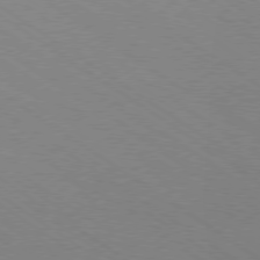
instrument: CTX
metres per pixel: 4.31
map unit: Ap
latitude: -79.8044
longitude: -66.5545
